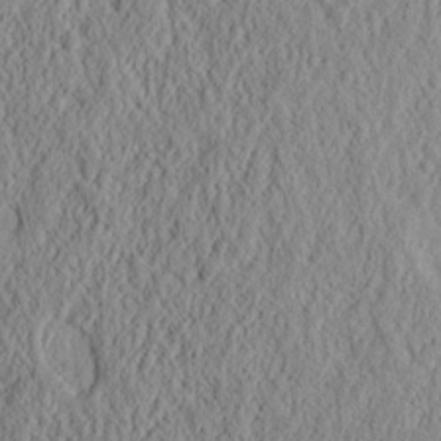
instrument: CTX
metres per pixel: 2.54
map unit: Nhu
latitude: 14.9325
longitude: -73.0837
